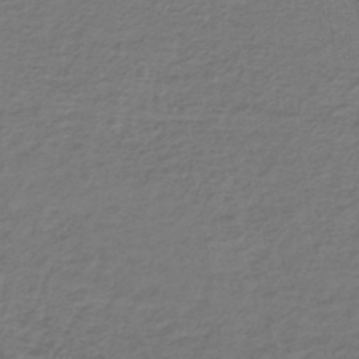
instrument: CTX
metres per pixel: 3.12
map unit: lHb
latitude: -43.6721
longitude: 72.7274
